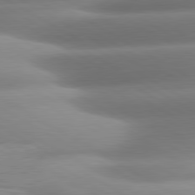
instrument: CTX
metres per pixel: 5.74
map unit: lApd
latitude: 80.6679
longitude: -162.0633
